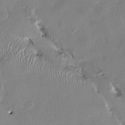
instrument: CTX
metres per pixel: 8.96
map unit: HNhu
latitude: 1.2537
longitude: -5.0647
